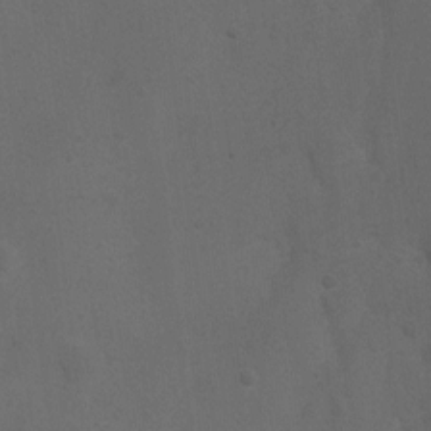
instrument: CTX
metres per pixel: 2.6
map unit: Ht
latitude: 4.4601
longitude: -28.6868
